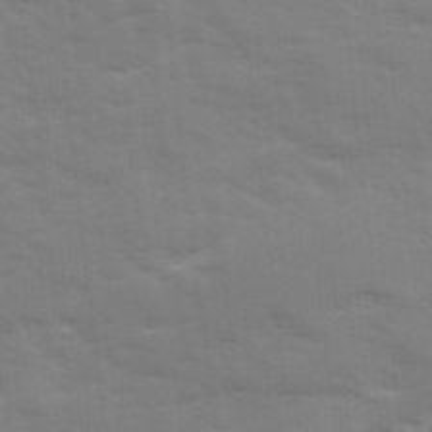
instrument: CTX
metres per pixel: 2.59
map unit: Ave
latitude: 12.6113
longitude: -102.3467
